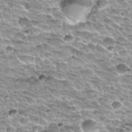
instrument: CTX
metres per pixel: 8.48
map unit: Nhu
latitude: 32.5356
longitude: -52.7813
